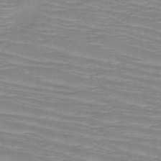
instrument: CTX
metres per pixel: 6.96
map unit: HNb
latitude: -49.7289
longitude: -51.3670
